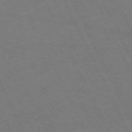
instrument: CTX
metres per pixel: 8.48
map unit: Hpe
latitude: -70.8597
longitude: 14.9353
